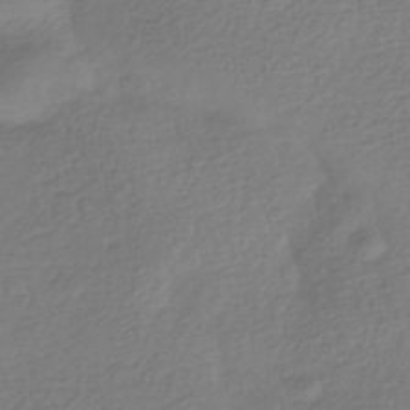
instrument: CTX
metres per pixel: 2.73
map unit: HNhu
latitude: -42.7463
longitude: 99.0675
